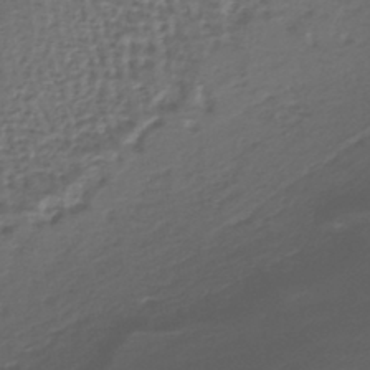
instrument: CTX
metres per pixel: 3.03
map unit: HNhu
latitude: -43.4643
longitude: 101.0675
